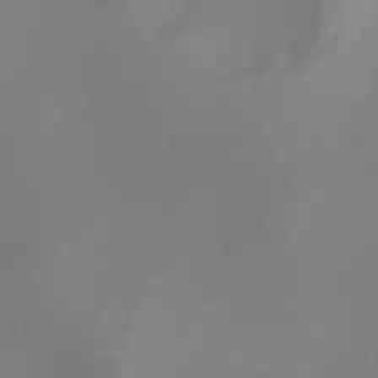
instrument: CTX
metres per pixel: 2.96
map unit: HNb
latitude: -44.7085
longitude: -44.8191
